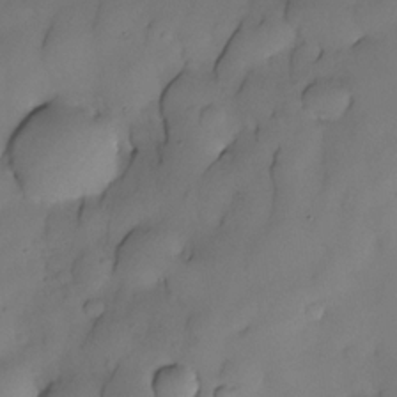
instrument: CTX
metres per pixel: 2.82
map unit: Nhe
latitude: -30.8030
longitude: -139.6505
